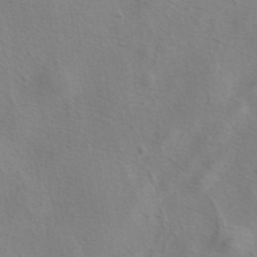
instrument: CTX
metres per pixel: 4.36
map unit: eAb
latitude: 41.4048
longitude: 104.8597
